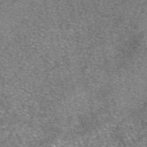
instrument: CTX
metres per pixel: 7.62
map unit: eAb
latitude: 48.1200
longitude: 104.5573
